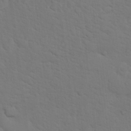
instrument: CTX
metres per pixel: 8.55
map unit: Hto
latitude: 18.5545
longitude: -33.8583
